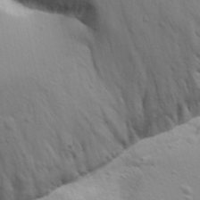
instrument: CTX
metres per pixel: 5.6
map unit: Aa
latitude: 17.5182
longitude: -125.7827
